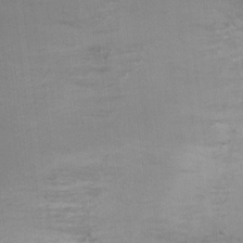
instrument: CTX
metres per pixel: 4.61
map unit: Ht
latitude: 4.7624
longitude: -29.1025
